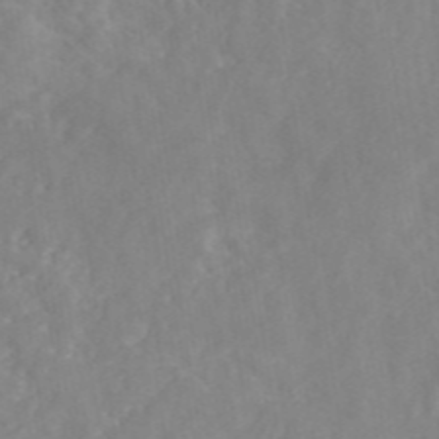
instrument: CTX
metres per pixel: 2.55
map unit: eAb
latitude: 45.6883
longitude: 127.1053
